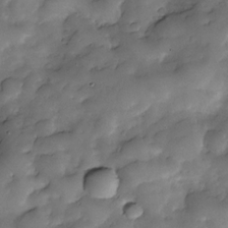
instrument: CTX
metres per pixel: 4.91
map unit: Nve
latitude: -27.1431
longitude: -148.5924
